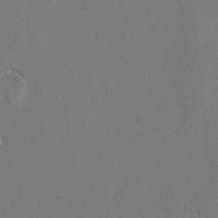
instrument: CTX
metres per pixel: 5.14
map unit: Hto
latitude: 8.5168
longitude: -34.9702
